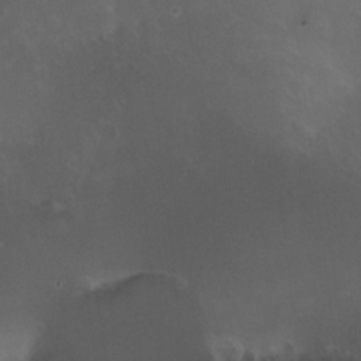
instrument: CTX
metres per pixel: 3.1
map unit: HNhu
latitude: 5.1025
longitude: 8.1417
